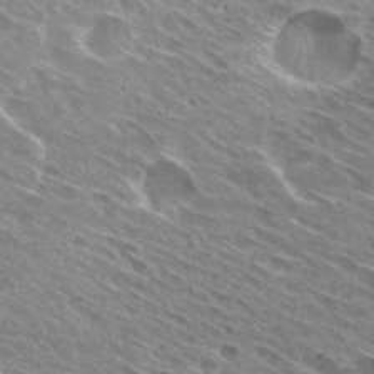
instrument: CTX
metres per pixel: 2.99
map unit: Hto
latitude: 29.4615
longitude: -44.6868
